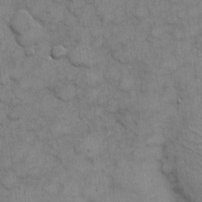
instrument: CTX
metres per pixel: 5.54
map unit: eHh
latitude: 6.4601
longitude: -65.2726
